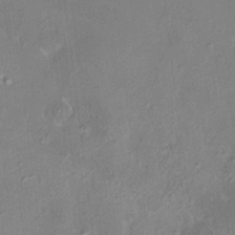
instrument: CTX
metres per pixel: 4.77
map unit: HNhu
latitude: 4.7624
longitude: 8.7085
